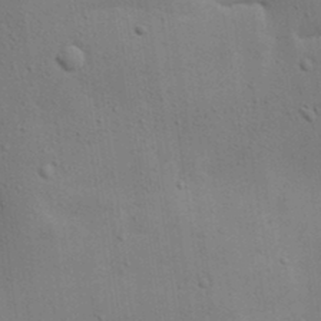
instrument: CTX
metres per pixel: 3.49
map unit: lAa
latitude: 19.5749
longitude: -138.6679
